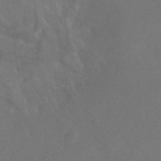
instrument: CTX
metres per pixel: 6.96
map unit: HNhu
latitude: -41.0675
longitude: 97.5399
